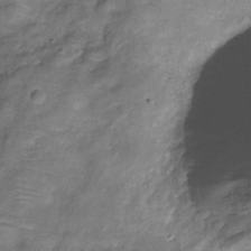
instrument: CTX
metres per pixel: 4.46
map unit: Hve
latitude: -31.5210
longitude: 96.0661
